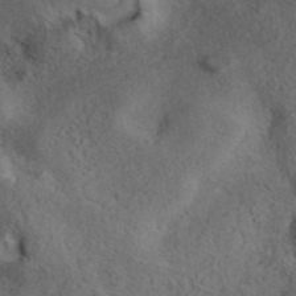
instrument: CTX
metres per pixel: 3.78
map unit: ANa
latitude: 39.9717
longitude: 18.0661
